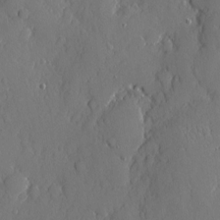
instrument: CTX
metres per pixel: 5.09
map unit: eHh
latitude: 4.9703
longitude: -75.1781
